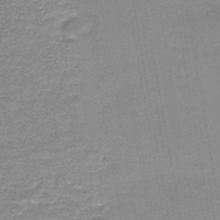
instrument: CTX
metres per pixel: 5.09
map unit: HNb
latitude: -44.4062
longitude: 53.0297
